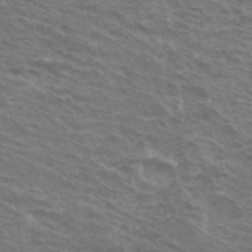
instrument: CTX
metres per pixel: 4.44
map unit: Hto
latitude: 33.7261
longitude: -40.8569
